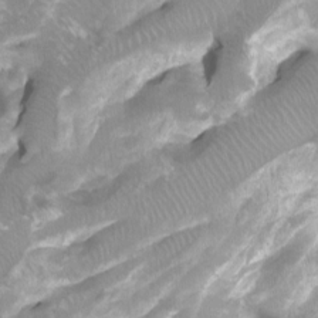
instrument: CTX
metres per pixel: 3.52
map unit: Htu
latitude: -7.0108
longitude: -49.4615
